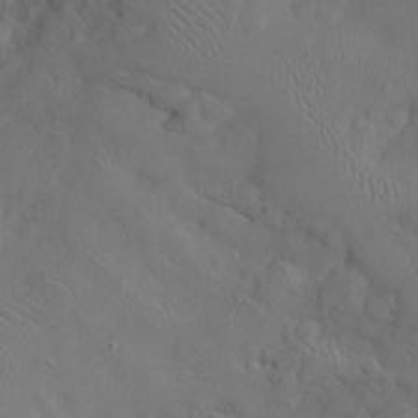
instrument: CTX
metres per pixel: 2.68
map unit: Htu
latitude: -7.0297
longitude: 160.2173
